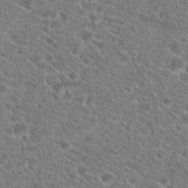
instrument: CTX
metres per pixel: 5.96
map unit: Hto
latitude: 20.5924
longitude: -38.8947
